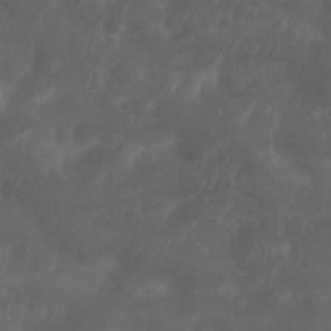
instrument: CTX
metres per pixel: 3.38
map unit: Nhu
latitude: 25.7071
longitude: -62.5546
